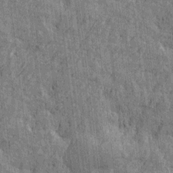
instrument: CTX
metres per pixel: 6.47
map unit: Htu
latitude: -4.9352
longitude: -179.2726
